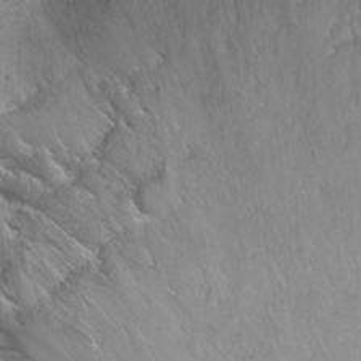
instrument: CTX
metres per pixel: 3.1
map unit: Nhu
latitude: -7.0675
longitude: -46.5735
